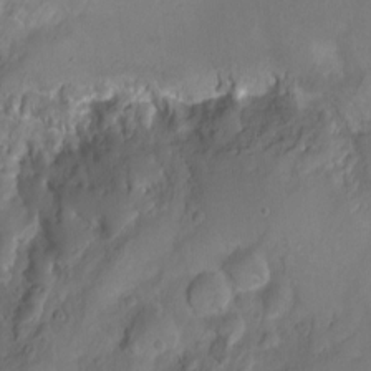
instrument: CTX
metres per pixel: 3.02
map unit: Nhu
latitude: -7.5399
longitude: -40.2333
